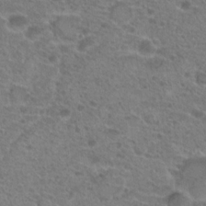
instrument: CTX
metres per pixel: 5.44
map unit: Hto
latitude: 20.2334
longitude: -41.2914
